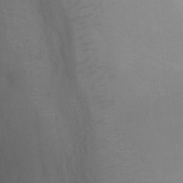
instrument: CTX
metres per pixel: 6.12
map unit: Ht
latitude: 0.9513
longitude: -35.8772
